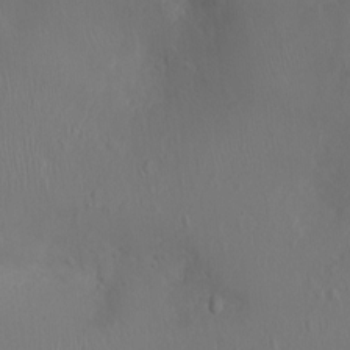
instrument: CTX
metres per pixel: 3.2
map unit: Ht
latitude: -2.1605
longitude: -16.2145
